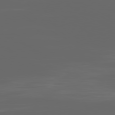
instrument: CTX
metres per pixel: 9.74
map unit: Ap
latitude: -80.3873
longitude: -58.9892
